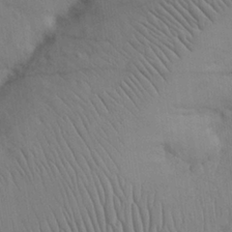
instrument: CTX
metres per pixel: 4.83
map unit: Nhu
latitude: 27.4238
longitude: -69.4427
